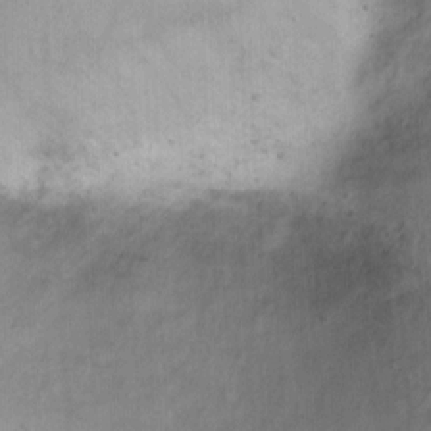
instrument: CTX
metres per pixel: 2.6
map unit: Ht
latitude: 3.0080
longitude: -34.7057
